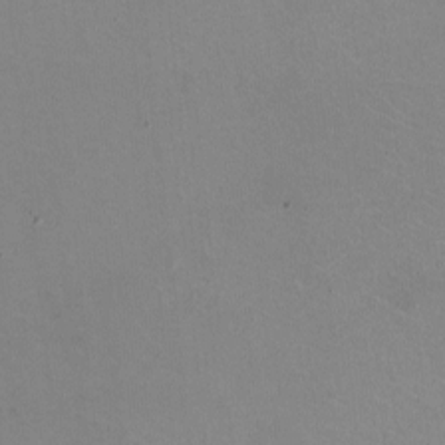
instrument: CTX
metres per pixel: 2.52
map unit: HNhu
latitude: -1.6722
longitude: -3.0458
